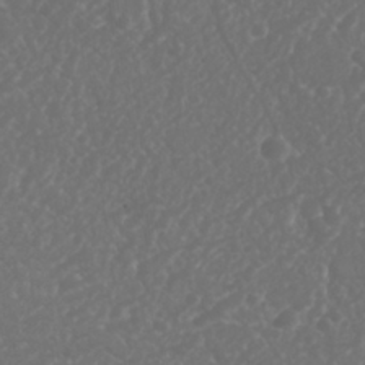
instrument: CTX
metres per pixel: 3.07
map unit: Nhu
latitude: 26.1956
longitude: -64.0633
